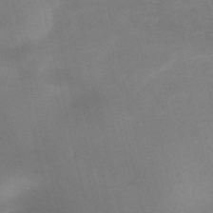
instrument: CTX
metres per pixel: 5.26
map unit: HNb
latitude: -52.6707
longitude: -48.4979
